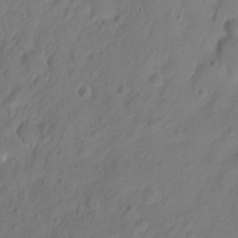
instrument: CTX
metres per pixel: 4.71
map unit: Ht
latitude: -8.7085
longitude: -36.5357
